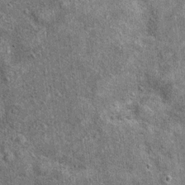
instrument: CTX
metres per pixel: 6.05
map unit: Ht
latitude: 10.5357
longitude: -38.3089
